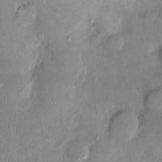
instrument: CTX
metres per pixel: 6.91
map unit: Ht
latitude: -2.1416
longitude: -15.1026
